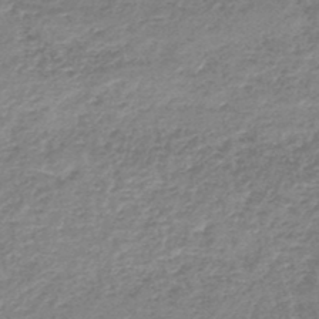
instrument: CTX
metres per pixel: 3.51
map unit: lHb
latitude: -44.2173
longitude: 69.7288
